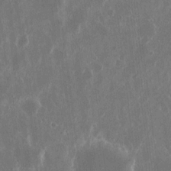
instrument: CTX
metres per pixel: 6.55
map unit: eHh
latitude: 11.7828
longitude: -71.4615
